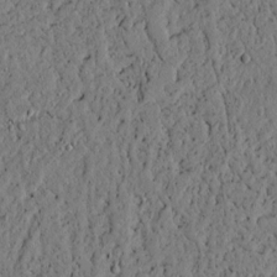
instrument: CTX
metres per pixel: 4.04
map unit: lAvf
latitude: 4.7624
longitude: 166.7652
